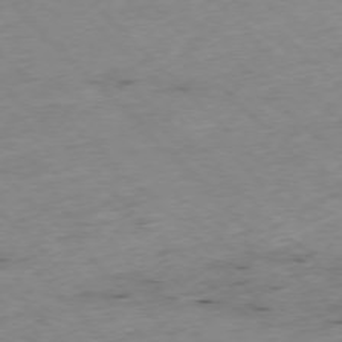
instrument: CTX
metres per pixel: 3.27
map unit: Hpe
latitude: -76.9731
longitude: -16.6491
